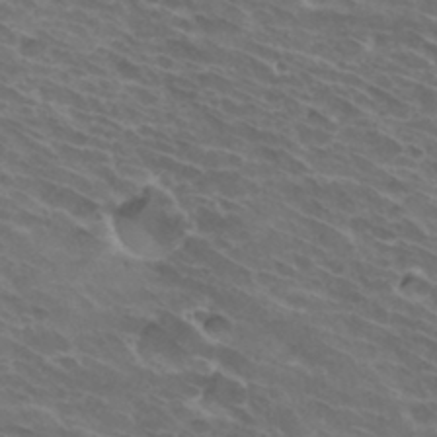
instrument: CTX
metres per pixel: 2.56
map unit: Hto
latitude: 32.1767
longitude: -43.8206
